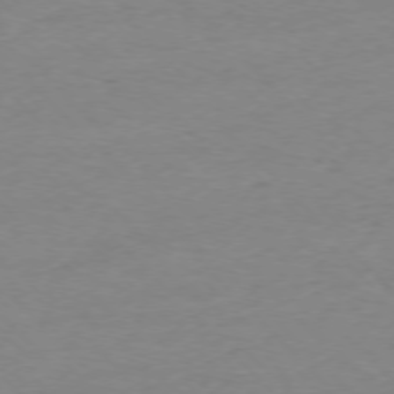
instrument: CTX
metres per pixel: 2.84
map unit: Ap
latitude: -76.7274
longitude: -70.8758
